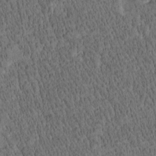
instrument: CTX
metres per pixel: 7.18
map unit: Htu
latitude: -4.1416
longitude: 175.0486
